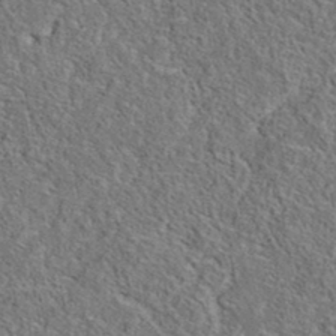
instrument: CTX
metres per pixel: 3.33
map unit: eAb
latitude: 36.1389
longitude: 112.7463
